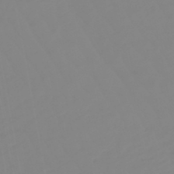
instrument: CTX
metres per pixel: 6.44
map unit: eHb
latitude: -48.6897
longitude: 85.1242
